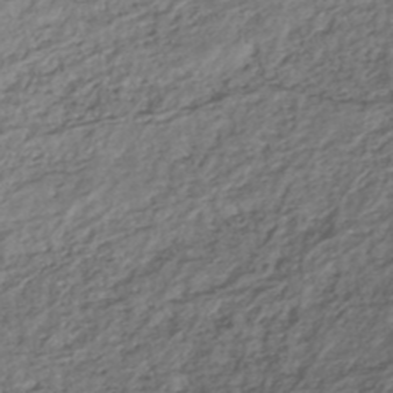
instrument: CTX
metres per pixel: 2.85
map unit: HNhu
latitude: -44.3306
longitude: 95.4454
